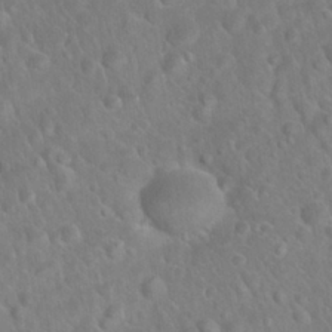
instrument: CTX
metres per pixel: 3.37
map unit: Nhu
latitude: 27.3293
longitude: -62.4979
